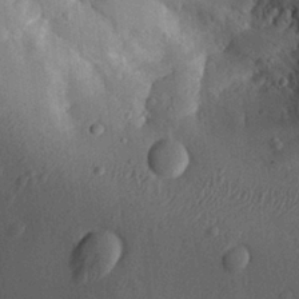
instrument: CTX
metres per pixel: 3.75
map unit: Aa
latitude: 24.8191
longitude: -135.3481
